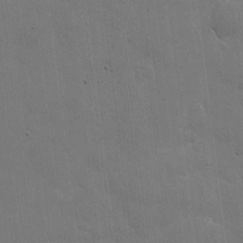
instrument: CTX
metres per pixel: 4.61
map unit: eHh
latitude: 4.9136
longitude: -65.6127
